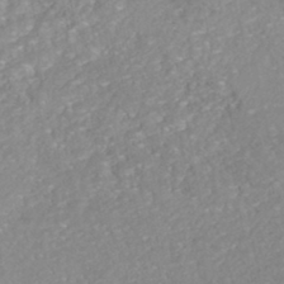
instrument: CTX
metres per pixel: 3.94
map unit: HNhu
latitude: -46.8408
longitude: 97.7667
